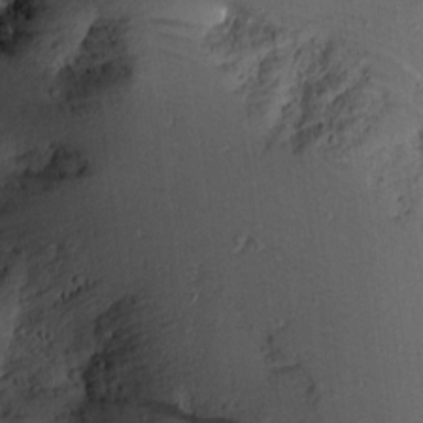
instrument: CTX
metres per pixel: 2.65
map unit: lAvf
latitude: 16.0633
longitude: -127.2915
